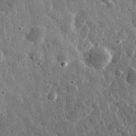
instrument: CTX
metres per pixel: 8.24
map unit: eHh
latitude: 33.5182
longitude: -79.4427
